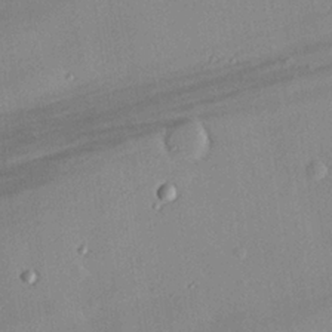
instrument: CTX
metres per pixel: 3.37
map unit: eHh
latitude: 24.4034
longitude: -91.0270
